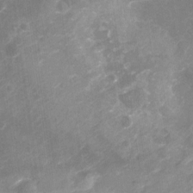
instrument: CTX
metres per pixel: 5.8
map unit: Nhu
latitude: -22.0283
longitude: -56.1388
